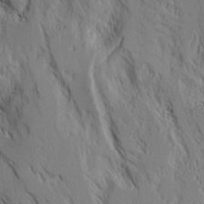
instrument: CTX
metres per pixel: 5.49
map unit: lAvf
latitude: 7.8772
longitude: 166.1039
